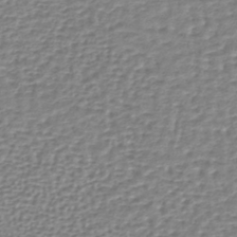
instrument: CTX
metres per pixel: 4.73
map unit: lHb
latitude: -42.4817
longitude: 70.8219
